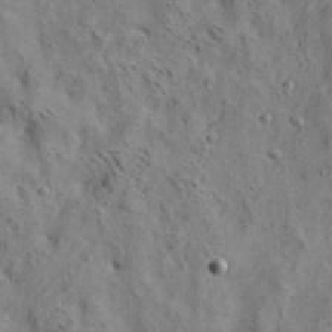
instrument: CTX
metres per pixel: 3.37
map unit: lAa
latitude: 19.9339
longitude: -140.1388
